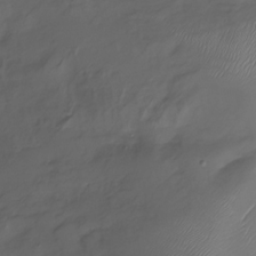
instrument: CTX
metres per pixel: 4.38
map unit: Nhu
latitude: -22.5952
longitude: -56.5734
